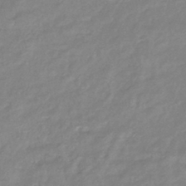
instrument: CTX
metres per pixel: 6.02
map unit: eHb
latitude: -40.5007
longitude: 81.6722
